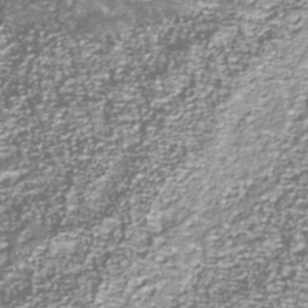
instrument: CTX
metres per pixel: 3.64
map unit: Nhu
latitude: -39.1053
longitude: -82.4601
